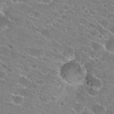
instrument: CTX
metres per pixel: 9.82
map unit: Hto
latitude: 23.1592
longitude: -43.2726
